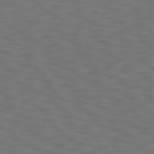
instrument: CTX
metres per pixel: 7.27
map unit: Hpe
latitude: 75.4238
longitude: -133.3104
